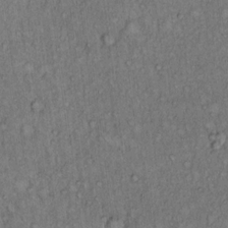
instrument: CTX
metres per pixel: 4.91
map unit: Hto
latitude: 13.7639
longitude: -57.5371
